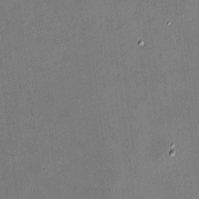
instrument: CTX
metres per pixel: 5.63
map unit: HNhu
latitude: 9.8206
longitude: 11.3888
